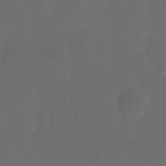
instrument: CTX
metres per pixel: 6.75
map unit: eHh
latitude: 19.4426
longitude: -65.1403
